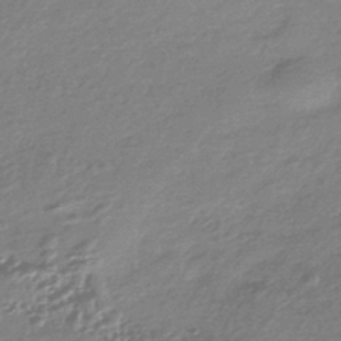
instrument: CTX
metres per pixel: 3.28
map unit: HNhu
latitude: -44.4629
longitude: 93.5777
